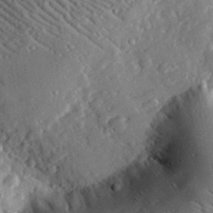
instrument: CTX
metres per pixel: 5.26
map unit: lHvf
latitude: 32.9892
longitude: -85.1592
